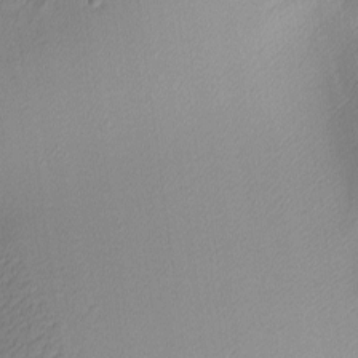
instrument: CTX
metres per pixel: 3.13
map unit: lAa
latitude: 3.4426
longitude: -115.8961
